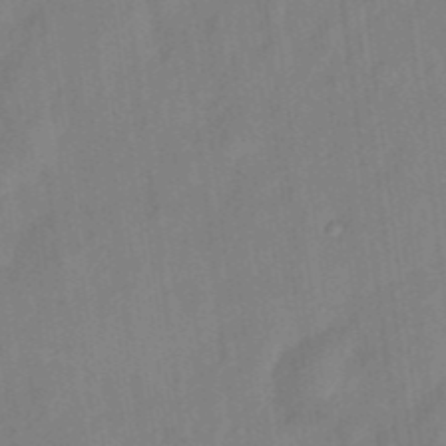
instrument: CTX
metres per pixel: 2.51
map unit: eHh
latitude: 3.9339
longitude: -73.8017
